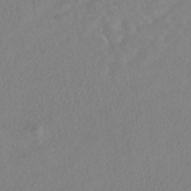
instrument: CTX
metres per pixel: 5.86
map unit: HNhu
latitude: -40.2739
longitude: 100.8030
